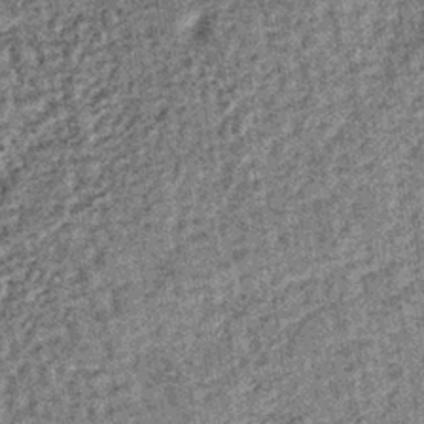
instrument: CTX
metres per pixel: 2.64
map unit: lHb
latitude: -38.2361
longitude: 64.0661
